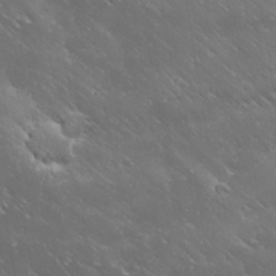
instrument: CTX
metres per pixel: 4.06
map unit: Ave
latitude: 19.8205
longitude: -137.8961
